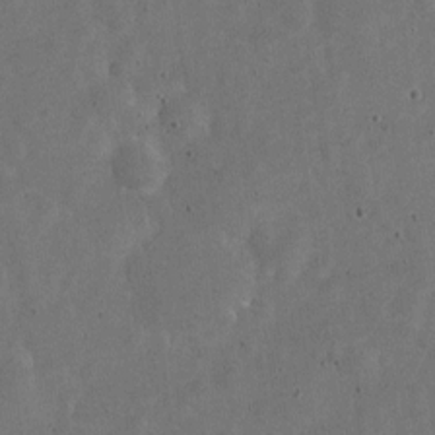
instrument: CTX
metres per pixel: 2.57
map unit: Nve
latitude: -25.5966
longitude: 107.5588
